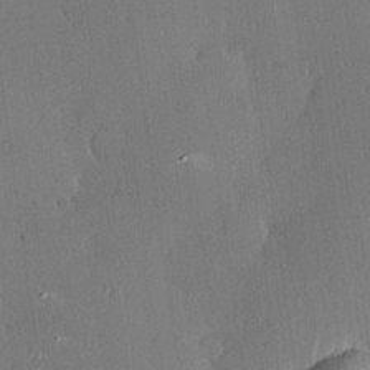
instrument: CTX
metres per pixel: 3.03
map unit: Hve
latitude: 24.8569
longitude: -93.1970
